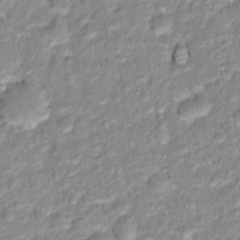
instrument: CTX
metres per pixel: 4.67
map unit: Hto
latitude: 16.4412
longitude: -37.1403
